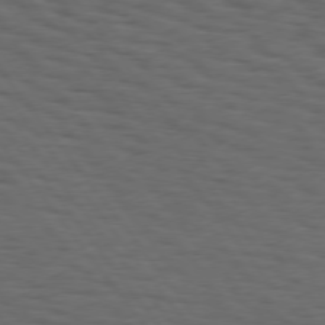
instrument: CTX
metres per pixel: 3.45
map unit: Hpe
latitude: 75.0081
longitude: -133.3293
